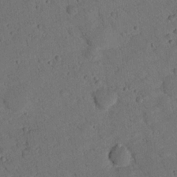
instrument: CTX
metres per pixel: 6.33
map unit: lHvf
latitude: 13.8206
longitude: 178.5573
